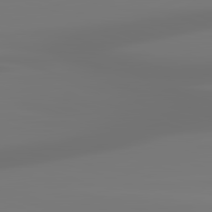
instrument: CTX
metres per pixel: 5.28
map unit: lApd
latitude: 83.1214
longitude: -131.6505
